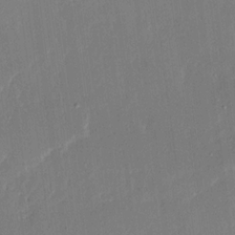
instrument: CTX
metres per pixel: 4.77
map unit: Ave
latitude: 15.8962
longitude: -139.0269
